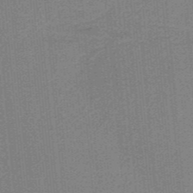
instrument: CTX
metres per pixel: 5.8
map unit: HNb
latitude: -38.5574
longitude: 54.3306
